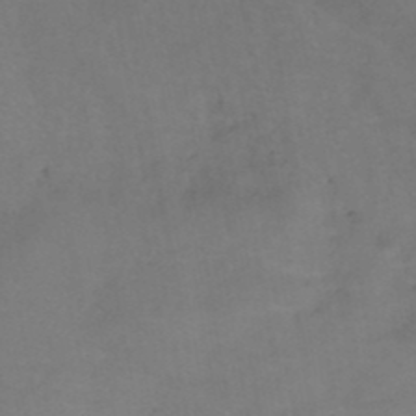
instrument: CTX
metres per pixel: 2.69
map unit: ANa
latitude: 39.1214
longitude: 22.9920
